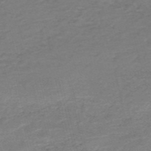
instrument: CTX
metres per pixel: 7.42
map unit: HNb
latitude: -54.7841
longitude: -42.9892
